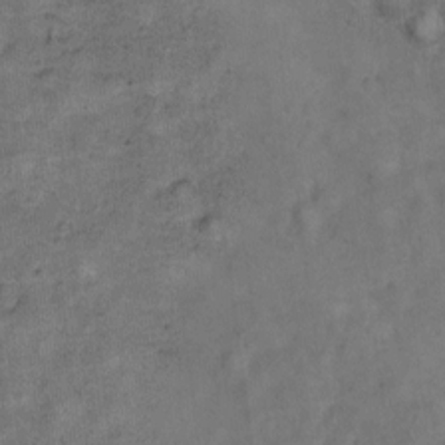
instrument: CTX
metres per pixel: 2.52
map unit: Ht
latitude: 8.6868
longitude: -38.5357
